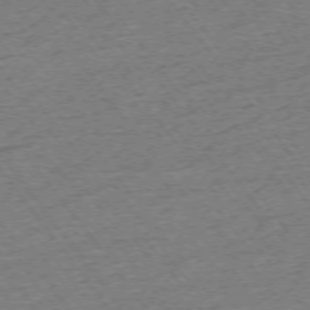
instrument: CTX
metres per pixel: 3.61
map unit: Ap
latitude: -74.8597
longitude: -88.4790
